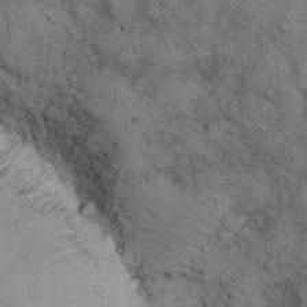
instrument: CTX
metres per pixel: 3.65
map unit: eHh
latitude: 13.4616
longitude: -63.4616
